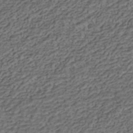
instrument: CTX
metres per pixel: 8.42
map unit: HNhu
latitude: -41.9178
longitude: 107.6344
